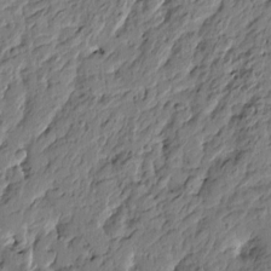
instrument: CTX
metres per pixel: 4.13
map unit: Htu
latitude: -4.6707
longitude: 179.6344
